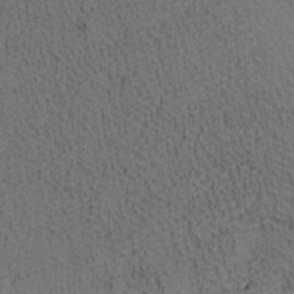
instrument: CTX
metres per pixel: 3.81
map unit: lAa
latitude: 4.6490
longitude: -114.2333
